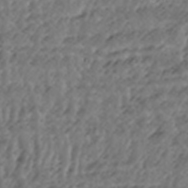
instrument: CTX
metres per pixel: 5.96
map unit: lAa
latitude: -6.6896
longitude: -123.9150
